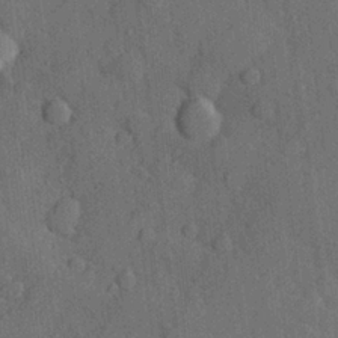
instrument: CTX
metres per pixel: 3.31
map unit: Hve
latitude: 24.8380
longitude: 149.0487
